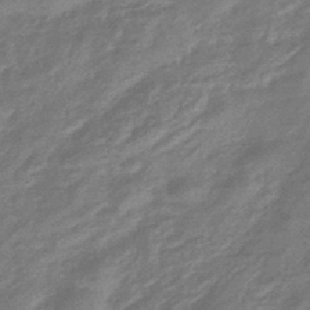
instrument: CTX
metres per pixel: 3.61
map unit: eHb
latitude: -43.1431
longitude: 84.0094
